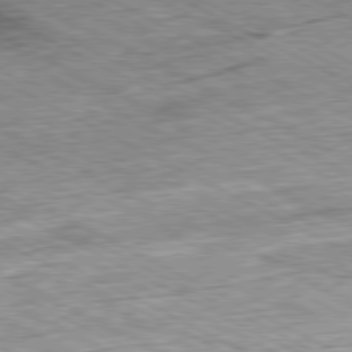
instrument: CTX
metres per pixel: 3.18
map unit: Ap
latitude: -80.7463
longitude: -84.8002
